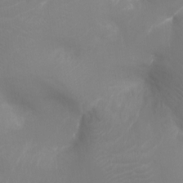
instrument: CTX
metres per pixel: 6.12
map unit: Ht
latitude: -16.7841
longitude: -42.2334
